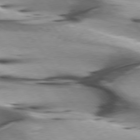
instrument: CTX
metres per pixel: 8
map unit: lApd
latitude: 75.9717
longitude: -64.9136
